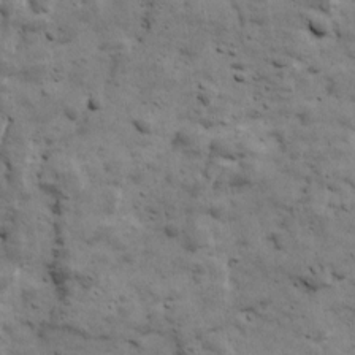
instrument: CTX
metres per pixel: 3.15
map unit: Ave
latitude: 17.0458
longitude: -134.0444
